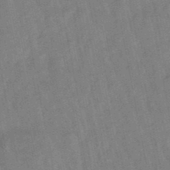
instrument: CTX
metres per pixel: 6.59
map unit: lHb
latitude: -48.8786
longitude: 78.0472
